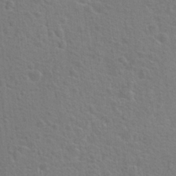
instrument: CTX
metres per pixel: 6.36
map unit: Hto
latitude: 22.7435
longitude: -47.6505
